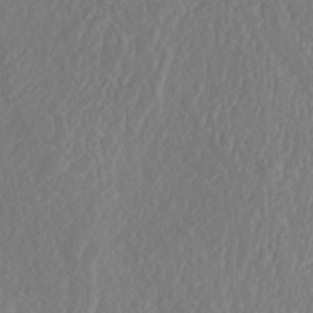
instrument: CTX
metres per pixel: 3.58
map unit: Nhe
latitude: -40.9353
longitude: -109.9717
